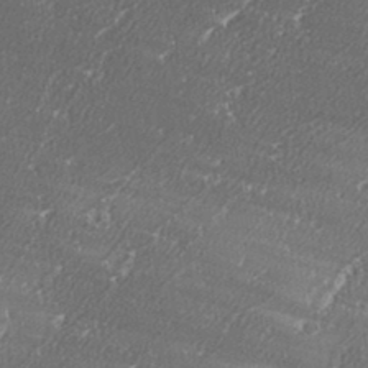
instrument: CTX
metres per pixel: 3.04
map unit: eHh
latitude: 34.7057
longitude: -132.8002
